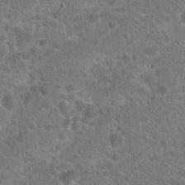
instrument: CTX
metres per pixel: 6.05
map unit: Hto
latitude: 19.8961
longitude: -43.1403
